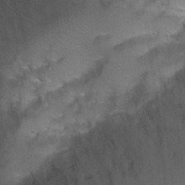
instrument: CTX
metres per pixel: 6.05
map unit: Hto
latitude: 19.3481
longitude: -41.7071
